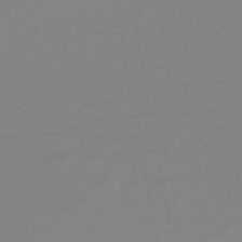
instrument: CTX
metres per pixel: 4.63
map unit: HNb
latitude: -45.2187
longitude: 54.9542
